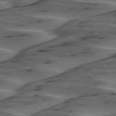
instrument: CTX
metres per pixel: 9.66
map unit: lApd
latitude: 75.2159
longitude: -69.9528
